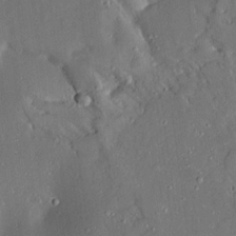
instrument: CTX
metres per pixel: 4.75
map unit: Aa
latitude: 15.0459
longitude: -148.2523
